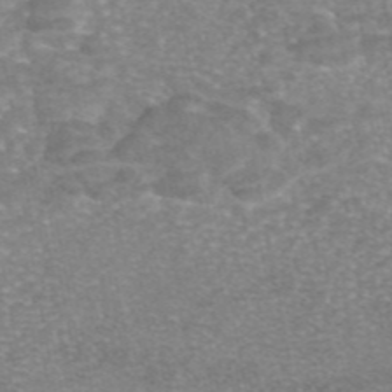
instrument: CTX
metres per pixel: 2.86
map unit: eAb
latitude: 45.9717
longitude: 104.6707
